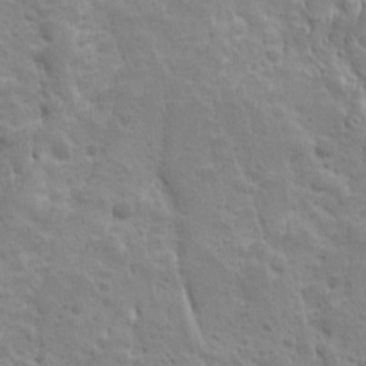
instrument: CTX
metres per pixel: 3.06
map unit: Ave
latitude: 10.4223
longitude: -104.3845
